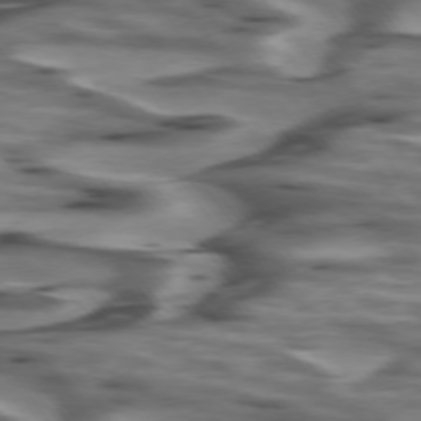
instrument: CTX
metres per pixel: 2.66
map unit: lApd
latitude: 74.8569
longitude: -58.1011
